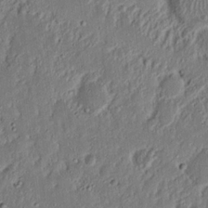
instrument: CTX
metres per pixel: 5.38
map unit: Nhu
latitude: 18.3278
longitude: -72.8758
